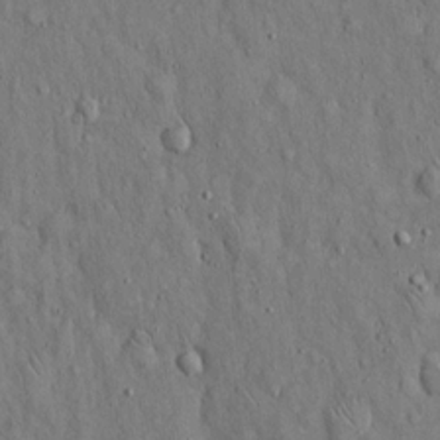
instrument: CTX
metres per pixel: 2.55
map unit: Hto
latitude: 15.1404
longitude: -58.4223
